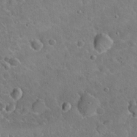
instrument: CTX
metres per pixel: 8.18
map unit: Hto
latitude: 19.2537
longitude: -49.6316
